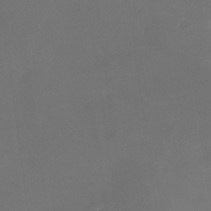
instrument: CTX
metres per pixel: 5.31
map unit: Nhe
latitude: -26.5384
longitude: -110.3656
